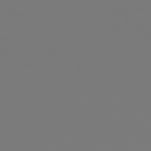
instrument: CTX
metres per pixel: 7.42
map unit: Hpe
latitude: 77.2726
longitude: -136.6680
